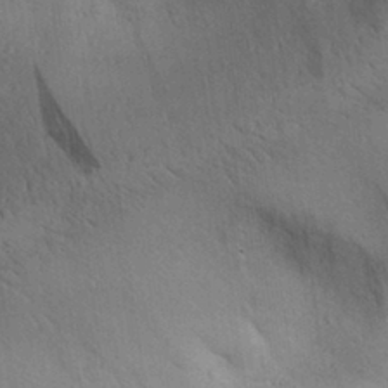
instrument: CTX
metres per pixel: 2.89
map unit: Aa
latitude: 30.0633
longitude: -144.8002
